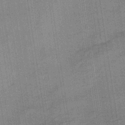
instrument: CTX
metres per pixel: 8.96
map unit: lHb
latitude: -33.5588
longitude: 65.9745
